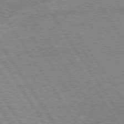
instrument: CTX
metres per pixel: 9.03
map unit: Hpe
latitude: 74.9136
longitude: -155.3859
